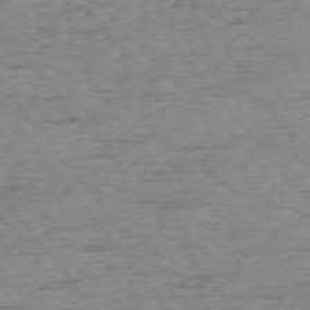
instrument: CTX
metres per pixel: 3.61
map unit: Ap
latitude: -75.0109
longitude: -90.6868
